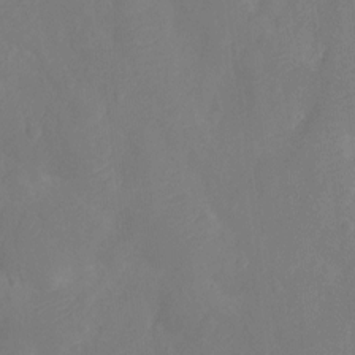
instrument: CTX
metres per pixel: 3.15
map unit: Ht
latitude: -11.5777
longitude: -23.8205
